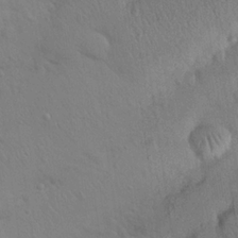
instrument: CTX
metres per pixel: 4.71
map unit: eHh
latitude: 25.2537
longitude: -69.5371
